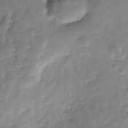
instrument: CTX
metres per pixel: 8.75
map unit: Hve
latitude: -31.6155
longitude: 90.6330
